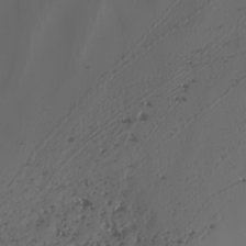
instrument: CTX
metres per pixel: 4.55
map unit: Nhu
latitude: -6.5196
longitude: -93.8583
